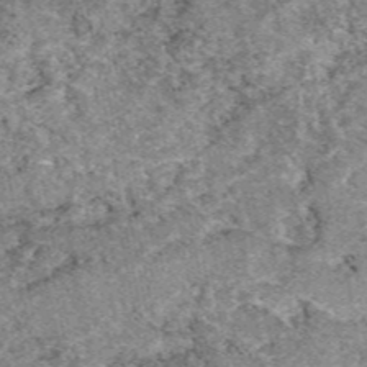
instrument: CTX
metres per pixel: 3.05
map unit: eAb
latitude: 49.1403
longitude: 109.8989
